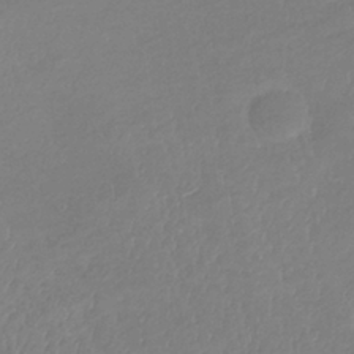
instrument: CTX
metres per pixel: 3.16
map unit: lHb
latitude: -38.0094
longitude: 73.7288
